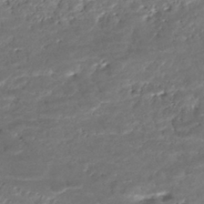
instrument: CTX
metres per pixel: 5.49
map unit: ANa
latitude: -42.4251
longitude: 109.0297
